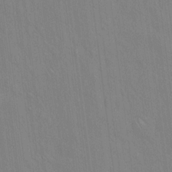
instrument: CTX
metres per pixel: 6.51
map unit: Hto
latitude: 16.1578
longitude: -57.7071
